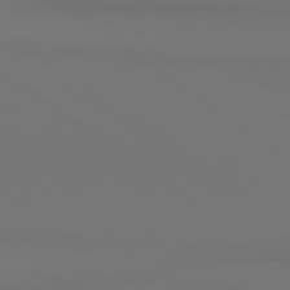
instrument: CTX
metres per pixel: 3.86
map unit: lApd
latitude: 80.8002
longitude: 152.9541
